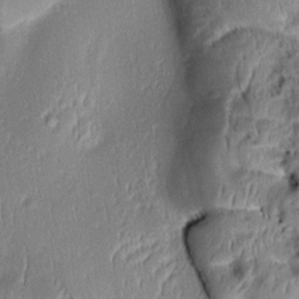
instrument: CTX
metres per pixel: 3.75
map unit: Aa
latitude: 8.8002
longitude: -133.0836
